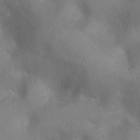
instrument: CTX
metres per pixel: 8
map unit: Ht
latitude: -7.7477
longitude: -24.1955
